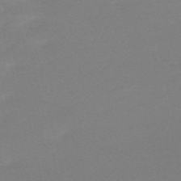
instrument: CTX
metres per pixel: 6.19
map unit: HNb
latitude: -55.9745
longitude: -40.8002
